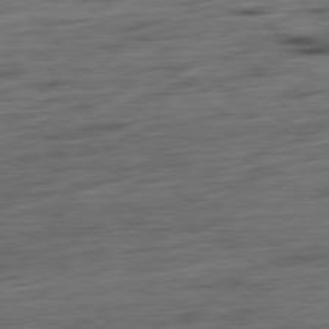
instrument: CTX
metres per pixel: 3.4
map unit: Ap
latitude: -80.3684
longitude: -68.0633
